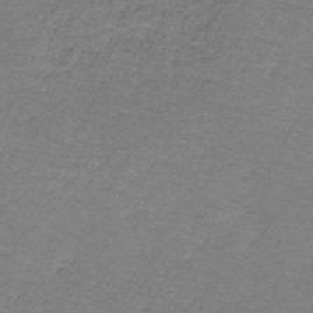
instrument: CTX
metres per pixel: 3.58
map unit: HNb
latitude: -36.3117
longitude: 53.6344
